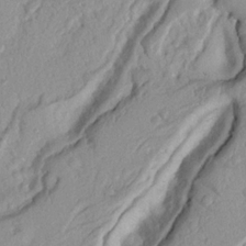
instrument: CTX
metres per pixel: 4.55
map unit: Nhu
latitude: 19.7827
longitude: -77.1403
